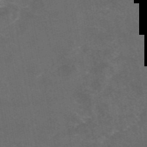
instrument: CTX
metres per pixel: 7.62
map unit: eAb
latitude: 47.3671
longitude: 124.7841
